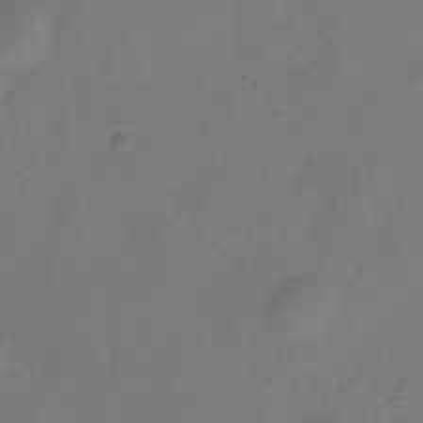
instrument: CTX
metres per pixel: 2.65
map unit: HNhu
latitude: -28.1606
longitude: 74.6519
